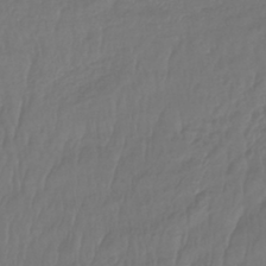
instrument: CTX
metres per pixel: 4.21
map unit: lHb
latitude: -43.1242
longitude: 77.1053
